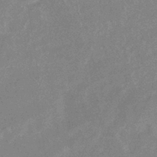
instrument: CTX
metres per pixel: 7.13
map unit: eHb
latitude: -37.6910
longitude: 76.8030
